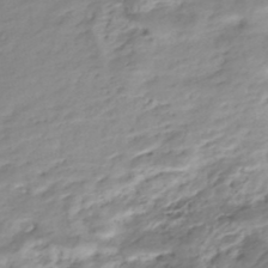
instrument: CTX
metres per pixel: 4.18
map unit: Nhe
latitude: -48.4818
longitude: -172.5356
